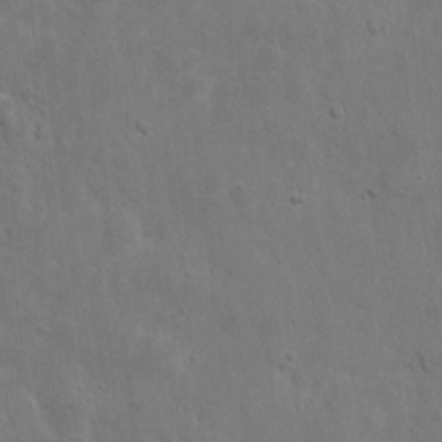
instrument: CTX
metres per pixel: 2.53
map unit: eHh
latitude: 7.5371
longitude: -72.4979
